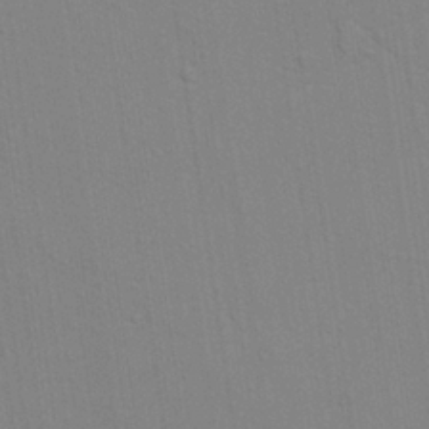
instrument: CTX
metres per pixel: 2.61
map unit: lAvf
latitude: 28.0444
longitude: -108.8758
